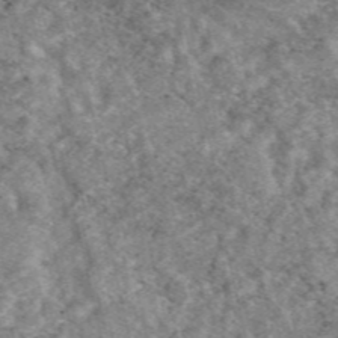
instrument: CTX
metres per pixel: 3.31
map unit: eAb
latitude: 47.6316
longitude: 118.9920
